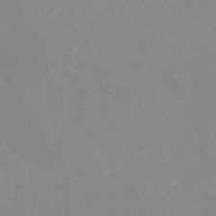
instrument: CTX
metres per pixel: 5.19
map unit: eHh
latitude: -12.6330
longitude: -59.9717
